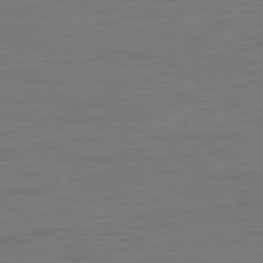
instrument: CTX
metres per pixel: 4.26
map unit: Ap
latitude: -79.1053
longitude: -88.8380
